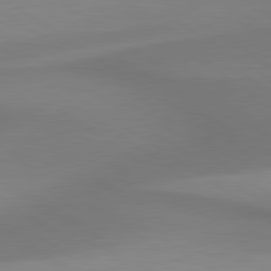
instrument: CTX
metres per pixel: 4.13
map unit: lApd
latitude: 80.6490
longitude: 161.1998
